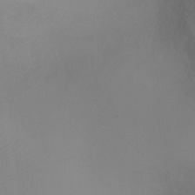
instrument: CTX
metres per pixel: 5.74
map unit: Ht
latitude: -5.6722
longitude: -28.1389
